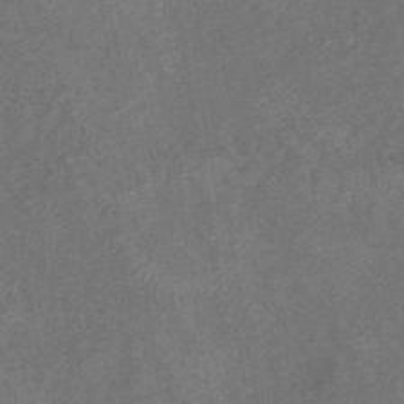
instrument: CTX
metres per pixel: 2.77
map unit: eHb
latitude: -39.7289
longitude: 77.1998
